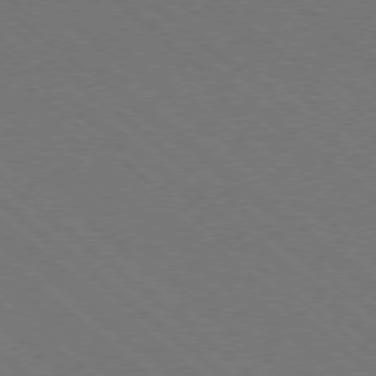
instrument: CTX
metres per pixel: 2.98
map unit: Ap
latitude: -78.3495
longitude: -65.0458
